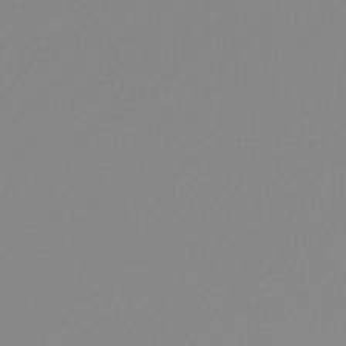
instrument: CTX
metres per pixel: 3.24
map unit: lHb
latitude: -44.9353
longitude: 56.0661
